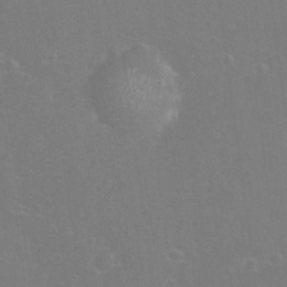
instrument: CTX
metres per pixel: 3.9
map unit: eHh
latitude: -11.6155
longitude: -62.4223
